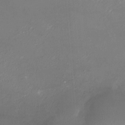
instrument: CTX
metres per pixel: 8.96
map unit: Ht
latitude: -6.3495
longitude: -26.2334
